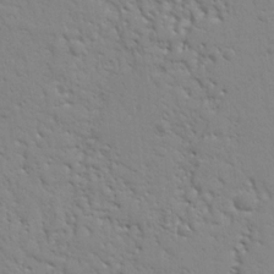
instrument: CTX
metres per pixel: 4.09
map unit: Nhu
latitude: 17.4993
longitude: -78.5168
